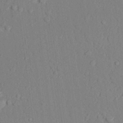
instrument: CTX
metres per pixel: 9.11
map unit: lAvf
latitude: 28.4223
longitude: -109.1781
